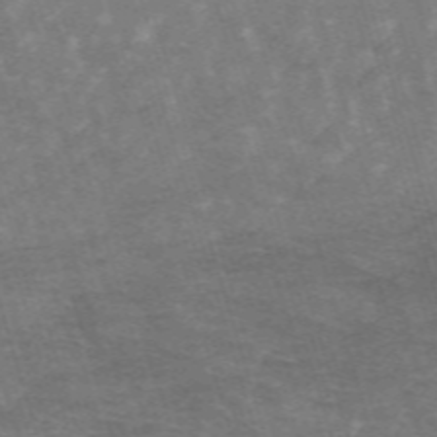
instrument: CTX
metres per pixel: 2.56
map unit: HNb
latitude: -53.9178
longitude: -42.5357
